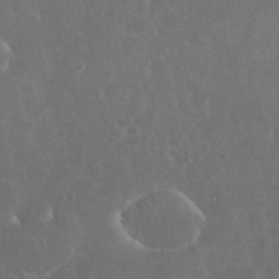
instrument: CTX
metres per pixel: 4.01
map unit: eHh
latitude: 33.6694
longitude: -61.0458
